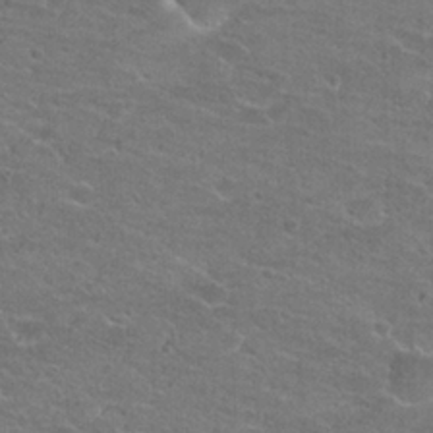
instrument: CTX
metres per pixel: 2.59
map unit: Hto
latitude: 21.5938
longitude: -43.7072
